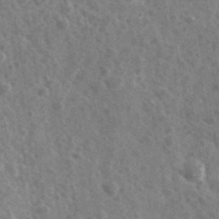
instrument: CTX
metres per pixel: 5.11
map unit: Ave
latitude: 39.4993
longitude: -106.1956
